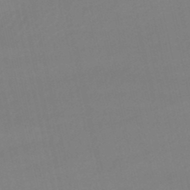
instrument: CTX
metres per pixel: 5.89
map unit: lHb
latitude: -47.0486
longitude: 67.0675
